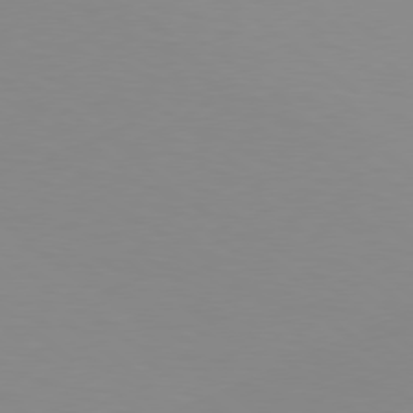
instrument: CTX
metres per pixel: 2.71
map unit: Hpe
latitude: 78.3468
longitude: -142.1956
